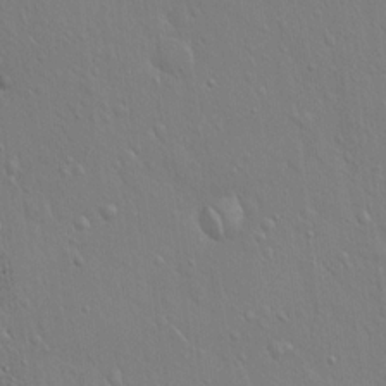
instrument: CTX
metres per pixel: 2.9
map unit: Hto
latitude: 17.4804
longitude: -56.6112
